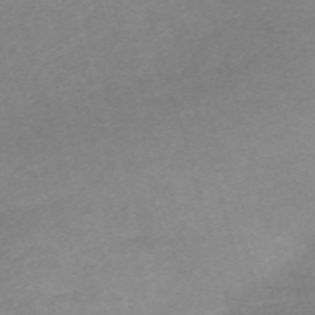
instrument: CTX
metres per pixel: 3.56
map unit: eHh
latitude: -61.1431
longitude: 53.4643
